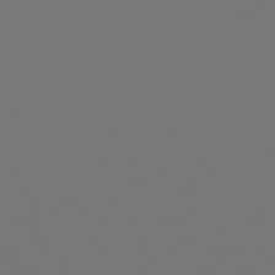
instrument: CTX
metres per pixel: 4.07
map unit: Hpe
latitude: 73.5183
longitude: -126.6302
